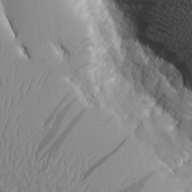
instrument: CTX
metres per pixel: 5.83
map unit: Aa
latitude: 8.5168
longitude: -129.1592
